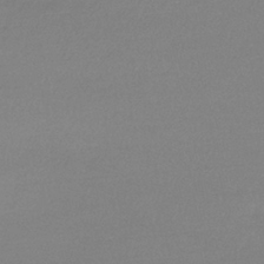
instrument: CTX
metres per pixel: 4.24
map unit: lHb
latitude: -41.7100
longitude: 70.9164
